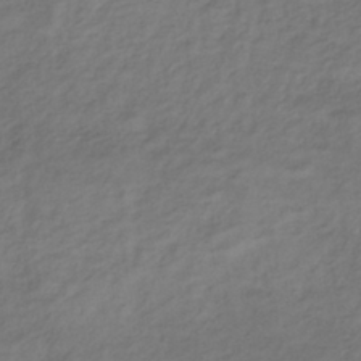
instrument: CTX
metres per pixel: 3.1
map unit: lHb
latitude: -37.1809
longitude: 72.6896
